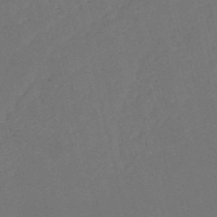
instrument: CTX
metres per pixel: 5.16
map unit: HNb
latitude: -53.1809
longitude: -48.6868
